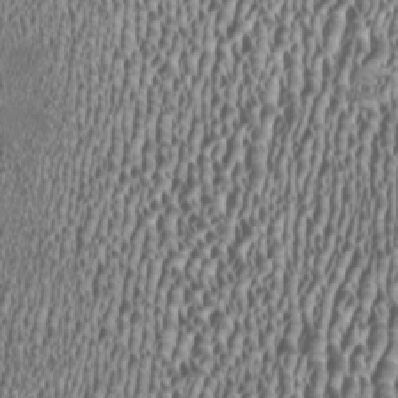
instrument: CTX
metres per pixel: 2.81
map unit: HNhu
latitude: -0.3118
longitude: 0.8786
